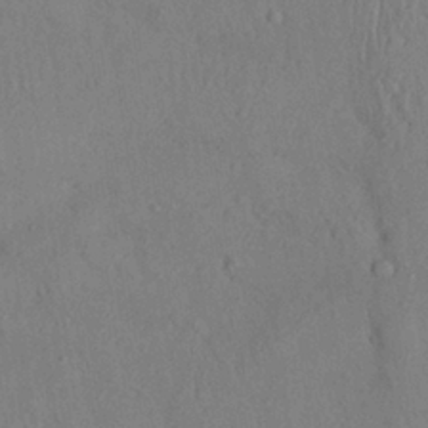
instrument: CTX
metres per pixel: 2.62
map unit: Nhu
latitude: 27.0836
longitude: -69.5560
